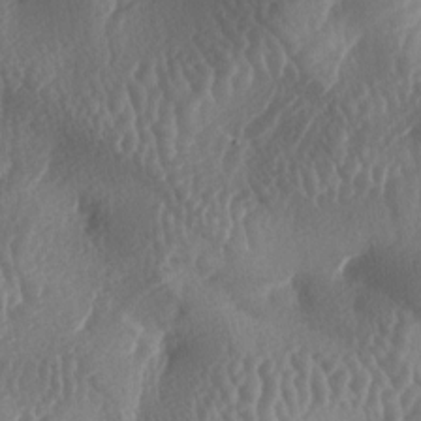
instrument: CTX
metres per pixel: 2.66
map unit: lAa
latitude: -6.6518
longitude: -128.4979
